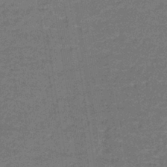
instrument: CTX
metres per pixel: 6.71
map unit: lHb
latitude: -39.7667
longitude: 59.8611
